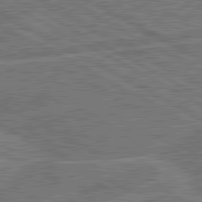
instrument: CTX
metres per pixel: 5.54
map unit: lApd
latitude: 81.1403
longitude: 124.5574
